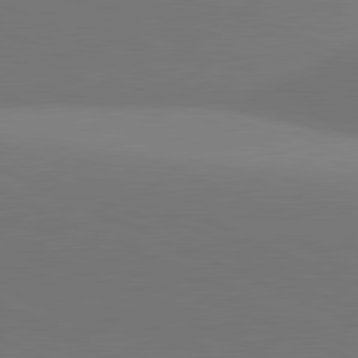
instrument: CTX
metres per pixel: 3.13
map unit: lApd
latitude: 81.4048
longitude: 144.4062
